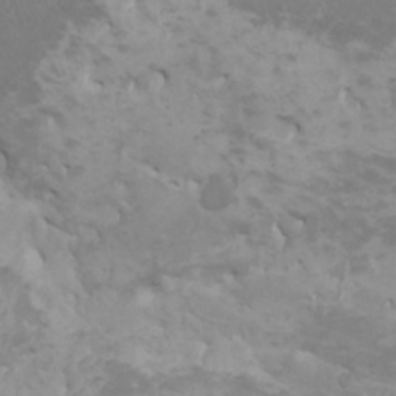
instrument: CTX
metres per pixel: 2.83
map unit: HNhu
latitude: 1.1025
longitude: 2.4440
